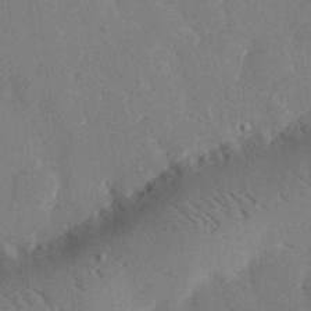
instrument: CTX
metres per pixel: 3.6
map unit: eHh
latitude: 29.8394
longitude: -81.1403
